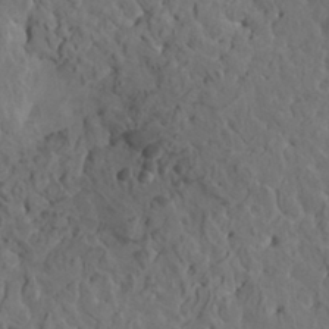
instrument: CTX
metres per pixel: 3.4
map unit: HNhu
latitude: 6.6868
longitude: -0.6490
